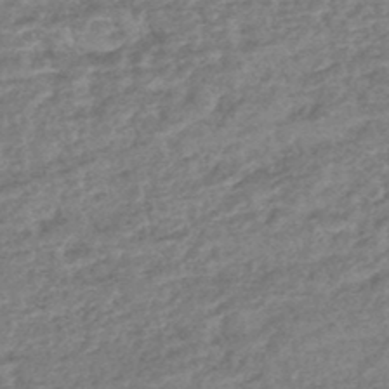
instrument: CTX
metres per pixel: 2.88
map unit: lHb
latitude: -44.2928
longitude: 70.6330
